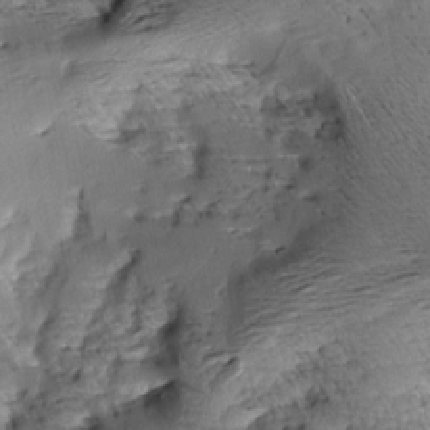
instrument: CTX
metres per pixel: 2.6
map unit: Aa
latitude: 7.8016
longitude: -141.4804
